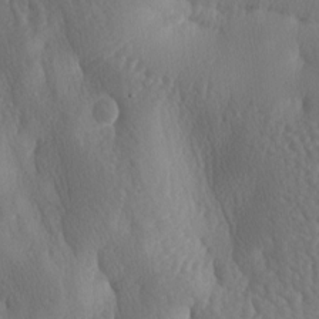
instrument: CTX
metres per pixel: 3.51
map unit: lAa
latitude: -7.8611
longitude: -128.6112
